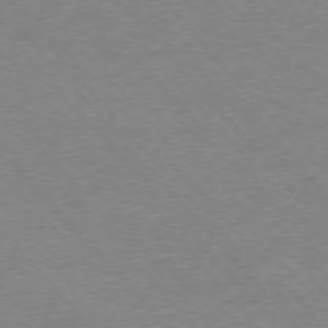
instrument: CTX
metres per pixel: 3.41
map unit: Ap
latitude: -76.4440
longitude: -87.8772
